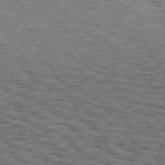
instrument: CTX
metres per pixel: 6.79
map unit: Hpe
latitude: 73.3671
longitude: -142.8191
